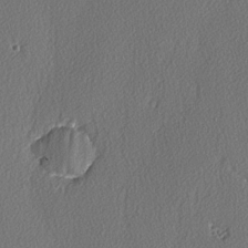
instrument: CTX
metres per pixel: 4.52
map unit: lAvf
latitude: -3.8989
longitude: -107.8394
